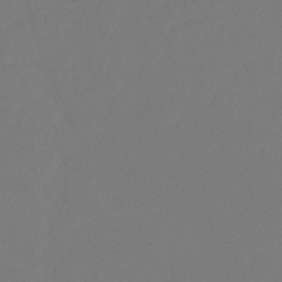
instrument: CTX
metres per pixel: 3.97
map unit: eHb
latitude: -29.8989
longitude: 66.2361
